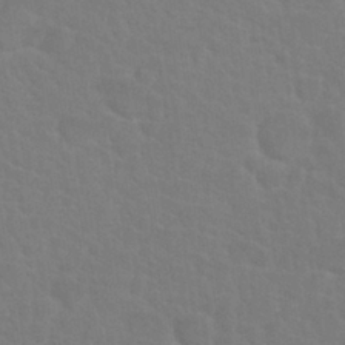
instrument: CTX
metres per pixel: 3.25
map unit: Nhu
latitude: 27.5371
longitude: -52.1200
